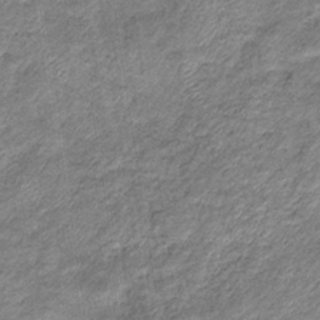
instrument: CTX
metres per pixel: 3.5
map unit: eHb
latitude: -37.7288
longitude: 77.6155
